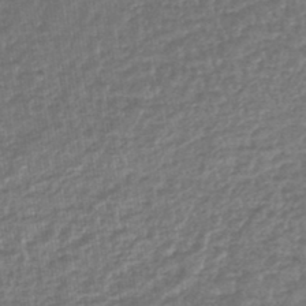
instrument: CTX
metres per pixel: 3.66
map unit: lHb
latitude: -43.8233
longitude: 71.8422
